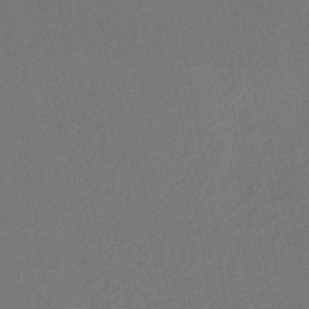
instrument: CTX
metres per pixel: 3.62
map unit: lHb
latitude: -43.5021
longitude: 68.0094
